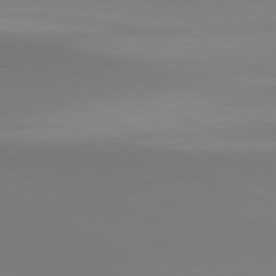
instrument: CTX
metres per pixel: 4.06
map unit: lApd
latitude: 80.7057
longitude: 146.2739
